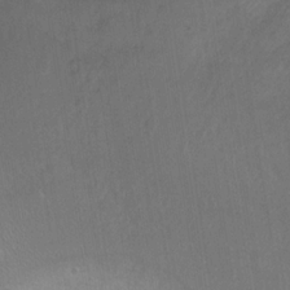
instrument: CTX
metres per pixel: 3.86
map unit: Nhu
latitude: 17.4804
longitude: -32.3278
